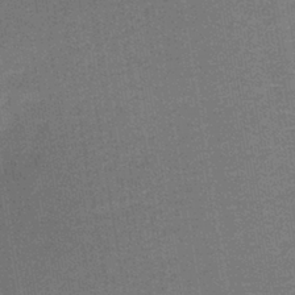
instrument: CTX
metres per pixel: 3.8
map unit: HNb
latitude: -38.7085
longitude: 50.6140
